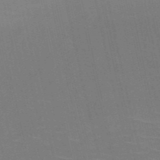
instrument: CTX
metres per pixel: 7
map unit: HNb
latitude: -51.1053
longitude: -45.1781
